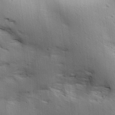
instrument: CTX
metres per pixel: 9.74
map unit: lAa
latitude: 18.0822
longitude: -138.2333
